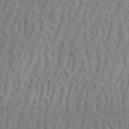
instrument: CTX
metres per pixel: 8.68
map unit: eHh
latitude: 33.4237
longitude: -141.1214
